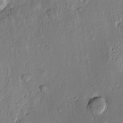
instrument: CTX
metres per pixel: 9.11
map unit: Htu
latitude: -0.2173
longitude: -176.4412
